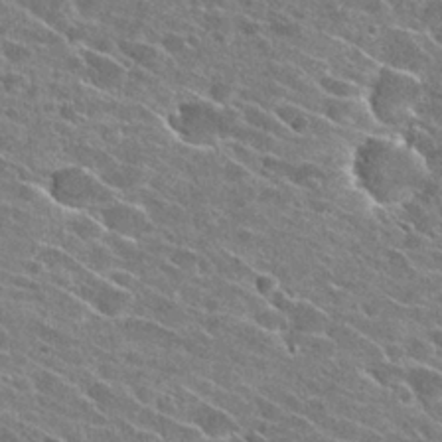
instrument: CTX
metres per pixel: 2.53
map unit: Hto
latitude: 26.2901
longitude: -42.7435
